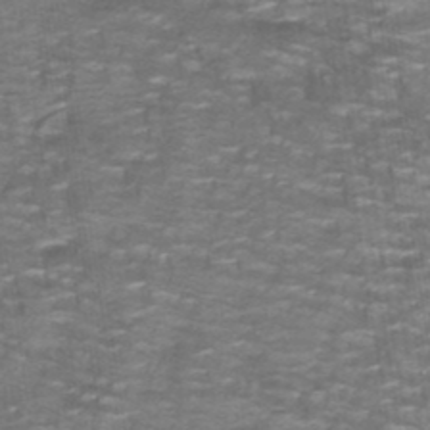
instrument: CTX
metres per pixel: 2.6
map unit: lHb
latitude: -40.7652
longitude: 56.3117
